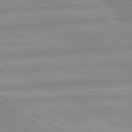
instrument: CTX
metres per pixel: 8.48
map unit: lApd
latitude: 80.0255
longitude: -168.1767
